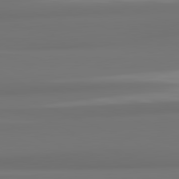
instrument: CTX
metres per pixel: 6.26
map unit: lApd
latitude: 82.0444
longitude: 175.7477
